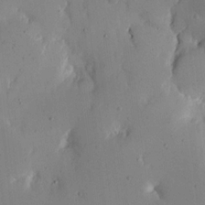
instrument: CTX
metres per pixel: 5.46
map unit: eHh
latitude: 11.4238
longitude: -67.9150
